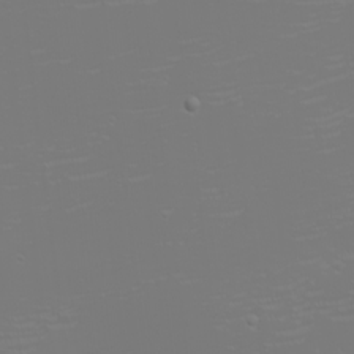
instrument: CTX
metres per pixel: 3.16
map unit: eHh
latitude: -6.2361
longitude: -84.0633
